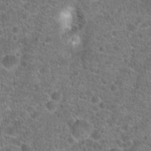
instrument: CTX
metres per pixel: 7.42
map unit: Hto
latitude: 19.8394
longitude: -43.1403
